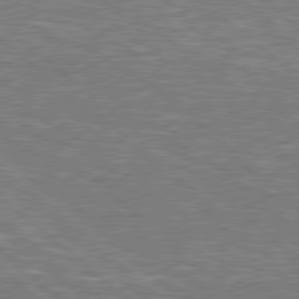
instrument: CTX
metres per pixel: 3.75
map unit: Hpe
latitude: 78.5168
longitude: -157.7827
